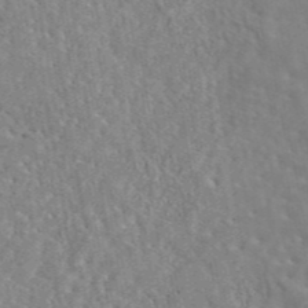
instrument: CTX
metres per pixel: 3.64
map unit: eAb
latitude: 44.9325
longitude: 117.1053
